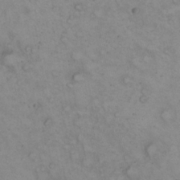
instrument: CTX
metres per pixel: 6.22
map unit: eHh
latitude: 23.0080
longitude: -61.9906
